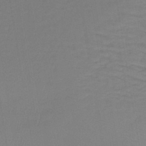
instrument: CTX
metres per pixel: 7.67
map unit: lHb
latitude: -42.6329
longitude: 64.1606
